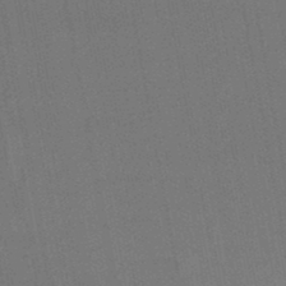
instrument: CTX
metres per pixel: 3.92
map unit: lHb
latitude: -47.2754
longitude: 69.6155
